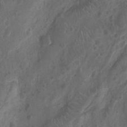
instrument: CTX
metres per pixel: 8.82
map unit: Ht
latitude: -9.7289
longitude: -21.2726
